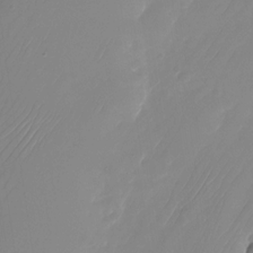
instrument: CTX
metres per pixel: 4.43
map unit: Nhu
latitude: -24.7652
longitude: -71.2348
